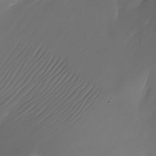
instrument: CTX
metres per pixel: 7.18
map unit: Nhu
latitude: -22.8597
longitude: -71.8961
